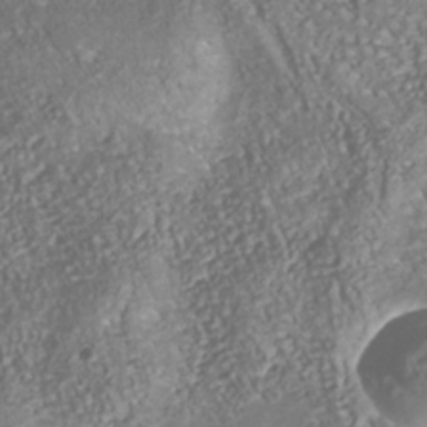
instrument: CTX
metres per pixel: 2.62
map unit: Nhu
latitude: -38.9164
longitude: -80.8191
